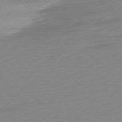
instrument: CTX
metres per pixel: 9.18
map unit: Ap
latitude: -77.8800
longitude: -67.6693
